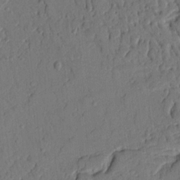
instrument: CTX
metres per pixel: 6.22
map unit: Ht
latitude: 9.6694
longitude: -78.1389
